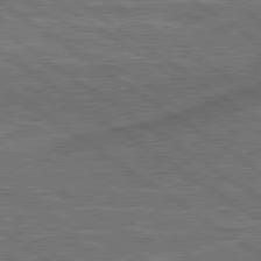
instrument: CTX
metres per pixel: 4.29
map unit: lApd
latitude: 79.5371
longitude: 173.2754
